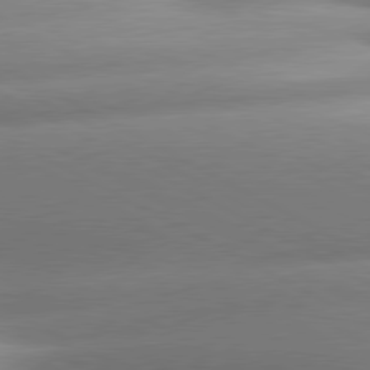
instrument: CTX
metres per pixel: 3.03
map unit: lApd
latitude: 80.4790
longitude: -158.4034
